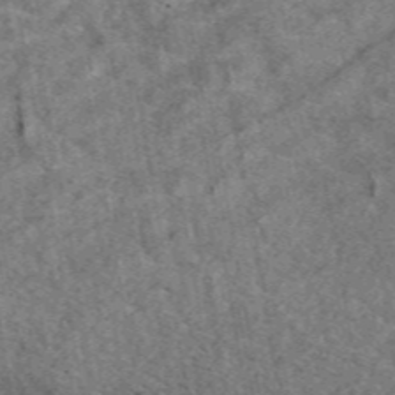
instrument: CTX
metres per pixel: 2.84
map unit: eAb
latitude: 48.2334
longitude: 112.0094
